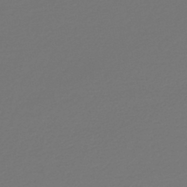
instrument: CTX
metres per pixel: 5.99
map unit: lHb
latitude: -45.8989
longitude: 71.4455
